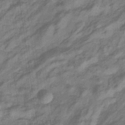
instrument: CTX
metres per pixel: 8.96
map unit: eHb
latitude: -33.1620
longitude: 74.3873
